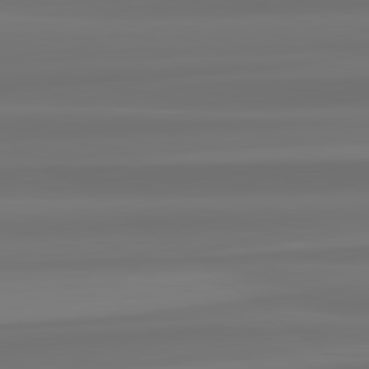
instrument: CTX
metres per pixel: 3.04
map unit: lApd
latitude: 82.3845
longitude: -173.8583
